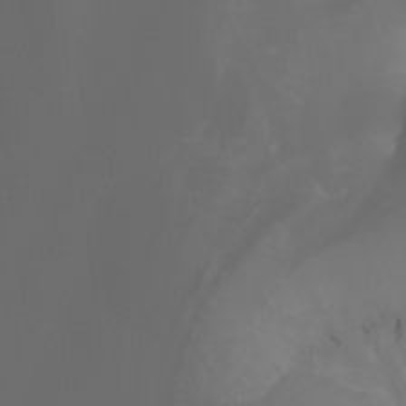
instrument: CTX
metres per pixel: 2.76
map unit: Aa
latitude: -6.9352
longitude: -72.6680
